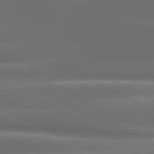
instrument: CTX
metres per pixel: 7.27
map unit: lApd
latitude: 80.5924
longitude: -136.9892
